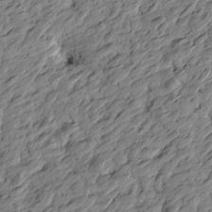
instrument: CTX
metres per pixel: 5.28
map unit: Htu
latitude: -2.8407
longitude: -179.1215
